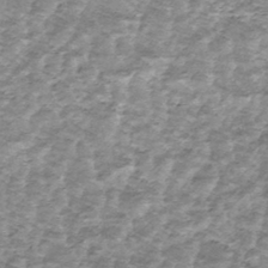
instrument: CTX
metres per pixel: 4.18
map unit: HNhu
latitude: -45.8611
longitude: 106.2551
